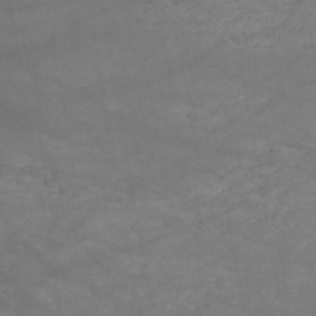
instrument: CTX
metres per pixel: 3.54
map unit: HNb
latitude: -51.1809
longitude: -39.9528
